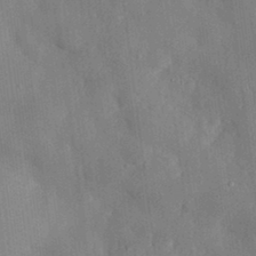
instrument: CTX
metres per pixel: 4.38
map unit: eHh
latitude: 30.6113
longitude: -76.9324
